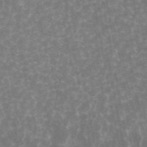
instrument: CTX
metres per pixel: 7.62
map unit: ANa
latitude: 45.4804
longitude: 30.7085
